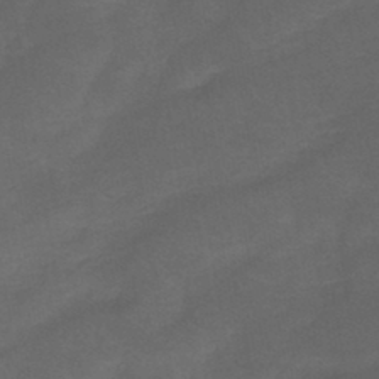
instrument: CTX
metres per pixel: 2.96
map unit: eHb
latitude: -43.9745
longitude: 85.3320
